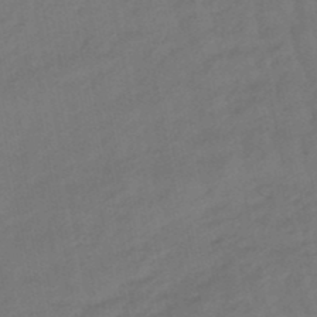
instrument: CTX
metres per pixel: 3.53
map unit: eHb
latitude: -47.3887
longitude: 80.8975
